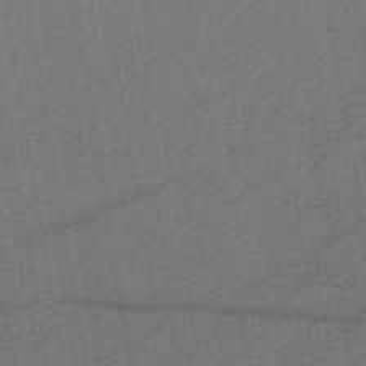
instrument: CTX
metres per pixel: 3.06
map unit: lHb
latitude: -42.2739
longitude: 60.9164
